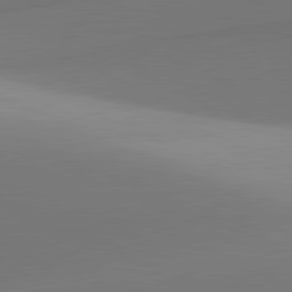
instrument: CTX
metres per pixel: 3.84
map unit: lApd
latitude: 81.5560
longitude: 143.4454
